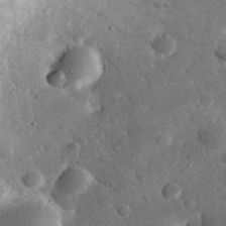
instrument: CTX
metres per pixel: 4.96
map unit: eHh
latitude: 30.4412
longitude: -69.3293
